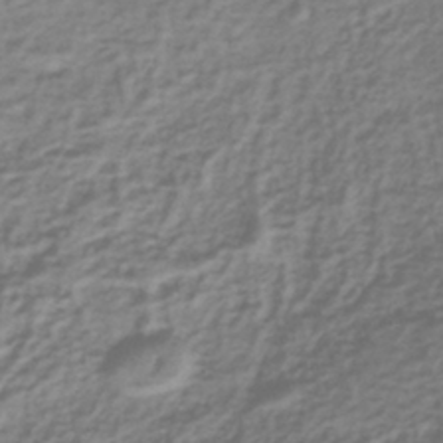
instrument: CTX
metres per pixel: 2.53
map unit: lHb
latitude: -40.1795
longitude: 71.9745
